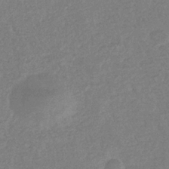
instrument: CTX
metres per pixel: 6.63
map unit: eHb
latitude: -34.4818
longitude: 76.6330
